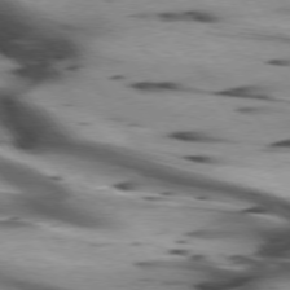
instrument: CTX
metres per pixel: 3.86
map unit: lApd
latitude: 75.2159
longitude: -64.2145
